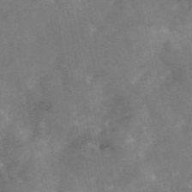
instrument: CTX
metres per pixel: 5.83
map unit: eAb
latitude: 45.7827
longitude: 125.7478
